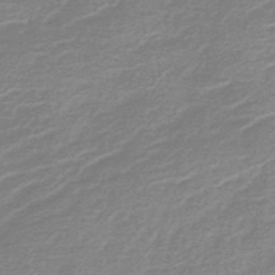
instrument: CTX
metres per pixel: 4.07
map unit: HNb
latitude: -48.0283
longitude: 55.6344
